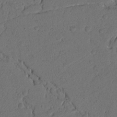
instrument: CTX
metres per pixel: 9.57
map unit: Nhu
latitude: 21.5182
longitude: -75.2348
